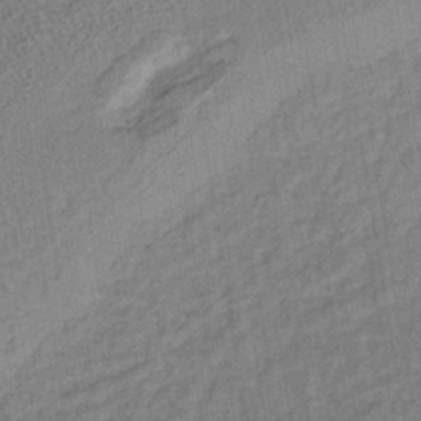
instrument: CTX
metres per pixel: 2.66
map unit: lHb
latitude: -38.4440
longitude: 62.3306
